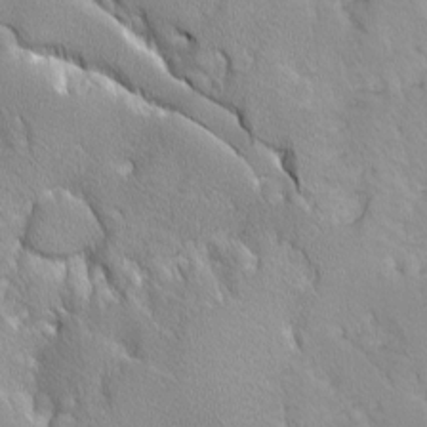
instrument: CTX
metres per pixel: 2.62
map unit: Ave
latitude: -10.0283
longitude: -117.4426
